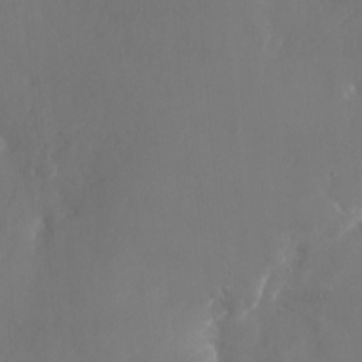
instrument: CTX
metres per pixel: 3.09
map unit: Nhu
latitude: -28.2928
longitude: -70.3278
